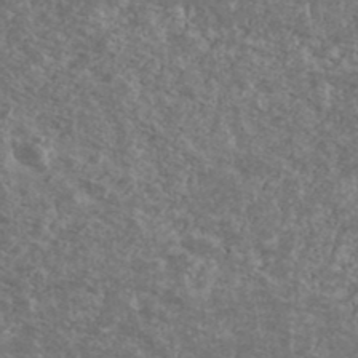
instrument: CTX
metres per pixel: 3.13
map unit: Ave
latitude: 40.1955
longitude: -110.4034
